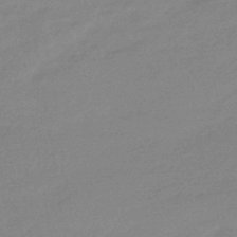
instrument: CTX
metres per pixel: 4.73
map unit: eHb
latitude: -44.9731
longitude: 89.7855
